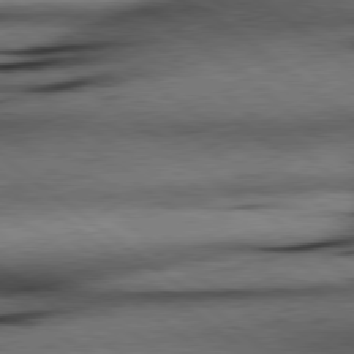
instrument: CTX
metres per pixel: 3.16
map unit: lApd
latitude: 79.0837
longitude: -140.9135
